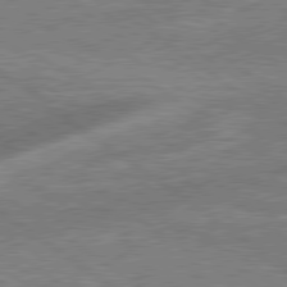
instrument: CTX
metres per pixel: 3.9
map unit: lApd
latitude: 79.3293
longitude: 173.6722
